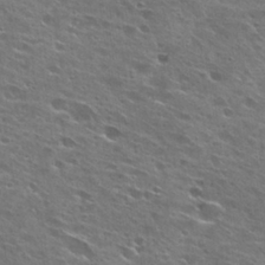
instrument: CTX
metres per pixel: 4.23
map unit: Hto
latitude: 27.9528
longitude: -44.3278
